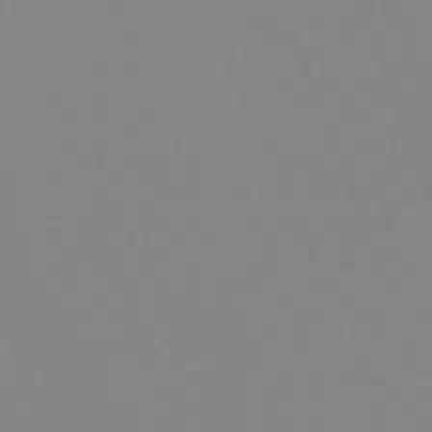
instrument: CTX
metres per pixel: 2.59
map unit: Nhu
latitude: -67.1431
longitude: 38.1795
